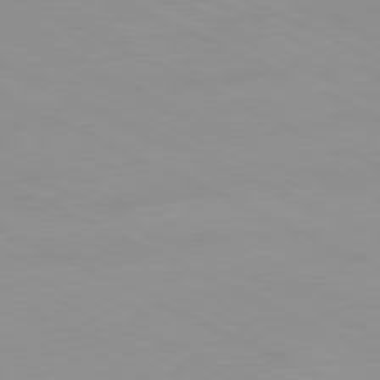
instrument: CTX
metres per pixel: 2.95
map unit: Ap
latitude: -81.0298
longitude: -94.0255
